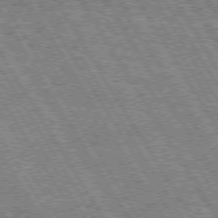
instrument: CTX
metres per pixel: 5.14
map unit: Hpe
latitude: 73.4994
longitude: -142.4979
